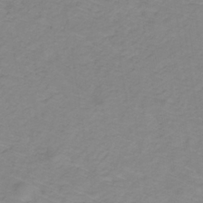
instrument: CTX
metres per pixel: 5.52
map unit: lHb
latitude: -31.6911
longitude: 65.2754
